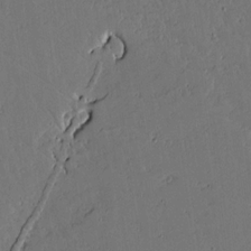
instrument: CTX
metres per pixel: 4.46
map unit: lAvf
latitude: 15.3671
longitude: -127.1403
